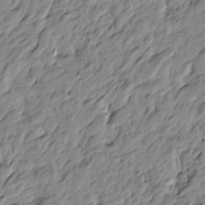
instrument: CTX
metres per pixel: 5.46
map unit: Htu
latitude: -4.1039
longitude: 178.7841
